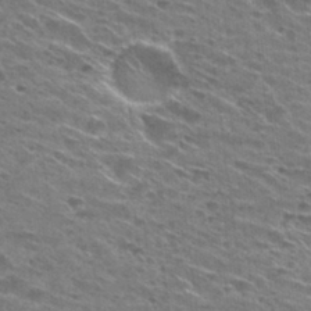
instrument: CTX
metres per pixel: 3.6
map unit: Hto
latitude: 28.9702
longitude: -46.1389
